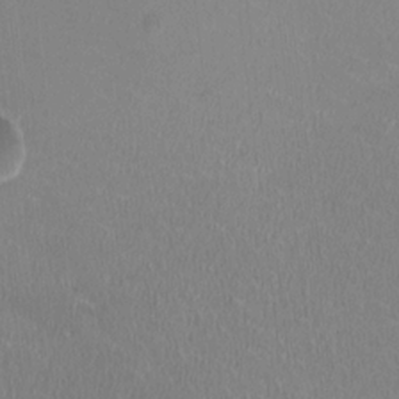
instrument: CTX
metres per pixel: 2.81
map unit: HNhu
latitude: -2.2739
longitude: -1.2726
